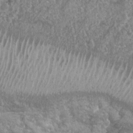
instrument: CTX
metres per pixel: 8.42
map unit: Nhu
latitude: 7.1214
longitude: -20.2900
